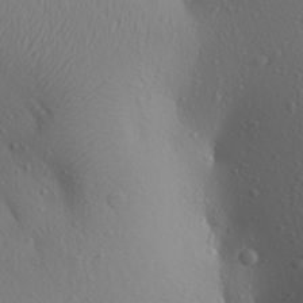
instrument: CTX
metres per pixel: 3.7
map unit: Aa
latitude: 27.4804
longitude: -146.1578
